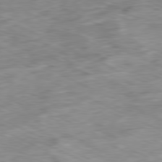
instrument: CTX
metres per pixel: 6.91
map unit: Ap
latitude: -81.0298
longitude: -87.4993
